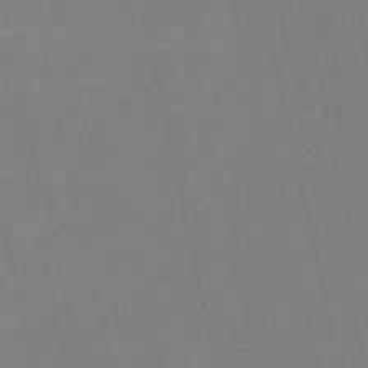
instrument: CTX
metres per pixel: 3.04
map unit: HNb
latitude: -54.6519
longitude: -40.1388
